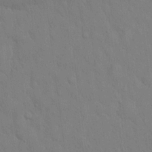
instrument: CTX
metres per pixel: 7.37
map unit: Hto
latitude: 16.2523
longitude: -57.8394
